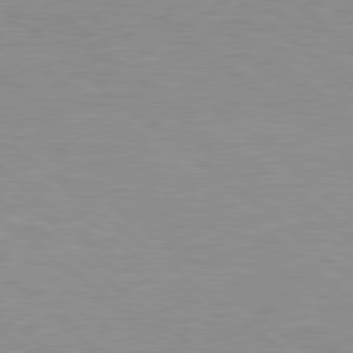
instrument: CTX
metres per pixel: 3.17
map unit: Hpe
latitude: 78.4223
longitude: -151.5182
